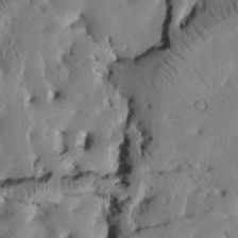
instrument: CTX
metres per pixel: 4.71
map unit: Htu
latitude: -3.6721
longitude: 169.9556
